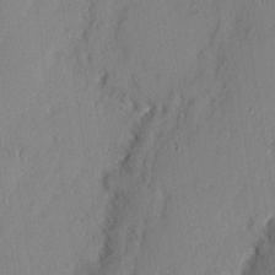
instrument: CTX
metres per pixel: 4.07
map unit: eHh
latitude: 2.8380
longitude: -77.3103
